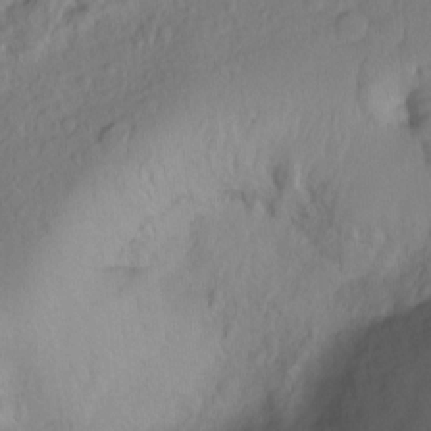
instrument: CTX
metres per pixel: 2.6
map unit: Hto
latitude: -7.4265
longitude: -46.9703
